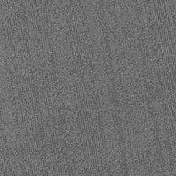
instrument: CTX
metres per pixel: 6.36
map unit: lHb
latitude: -37.5399
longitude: 64.8219
